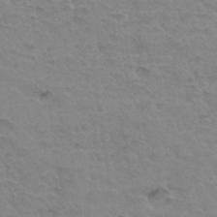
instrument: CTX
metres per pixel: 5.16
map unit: Hto
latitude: 34.4223
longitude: -45.6127
